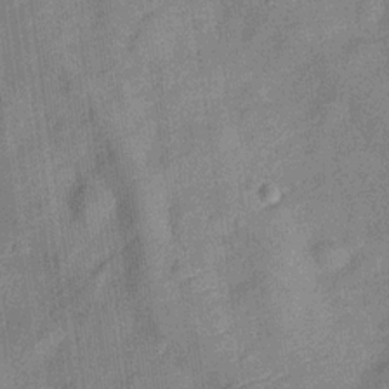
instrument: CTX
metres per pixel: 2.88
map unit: Hve
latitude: -28.8597
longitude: 93.9745
